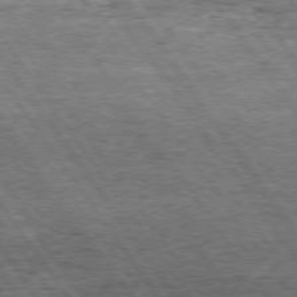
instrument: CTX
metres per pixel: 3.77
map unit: Hpe
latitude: 74.5168
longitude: -151.1403
